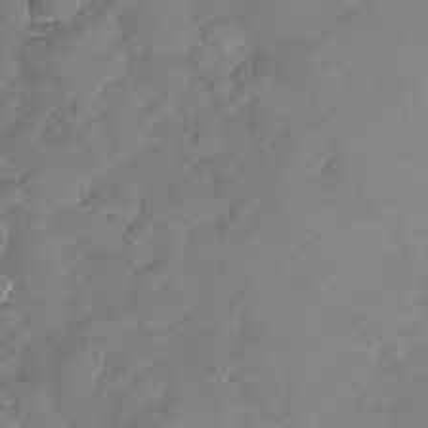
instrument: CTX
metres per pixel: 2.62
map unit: Nhu
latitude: -30.6518
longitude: -60.9324
